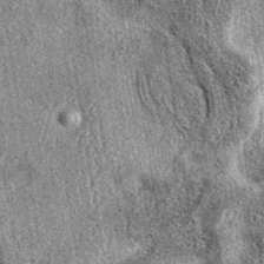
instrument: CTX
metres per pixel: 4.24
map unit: eAb
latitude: 37.9717
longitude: 106.0094
